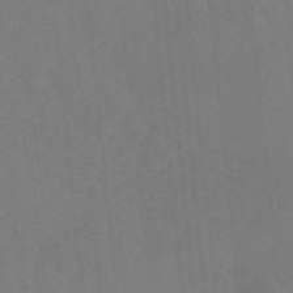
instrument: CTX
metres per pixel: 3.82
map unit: lHb
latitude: -48.8219
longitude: 83.4832
